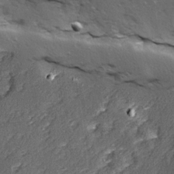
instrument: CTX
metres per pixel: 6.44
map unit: Ave
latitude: 15.7639
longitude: -104.0444
